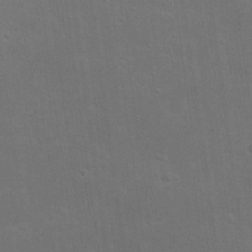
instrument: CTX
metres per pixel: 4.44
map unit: Nhu
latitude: 23.1025
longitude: -71.3481
